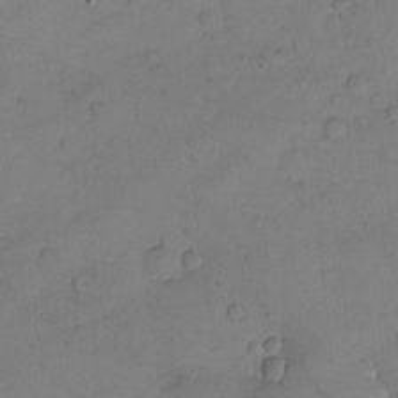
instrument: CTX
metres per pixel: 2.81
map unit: eHh
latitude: -9.7478
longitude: -65.9906
